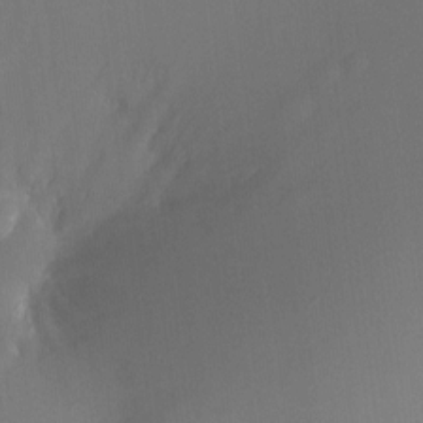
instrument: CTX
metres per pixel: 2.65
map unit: Ht
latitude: -9.2754
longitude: -23.8961
